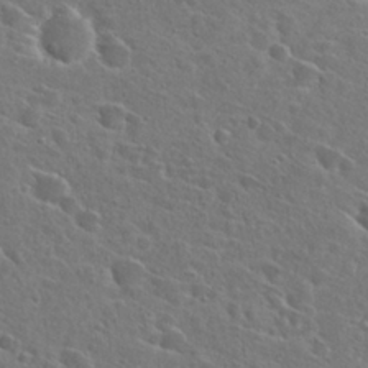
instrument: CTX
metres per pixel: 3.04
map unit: Hto
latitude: 26.1389
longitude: -46.7813
